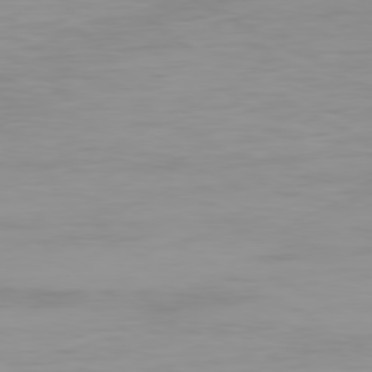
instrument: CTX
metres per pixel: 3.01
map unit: Ap
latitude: -79.6721
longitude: -76.5923
